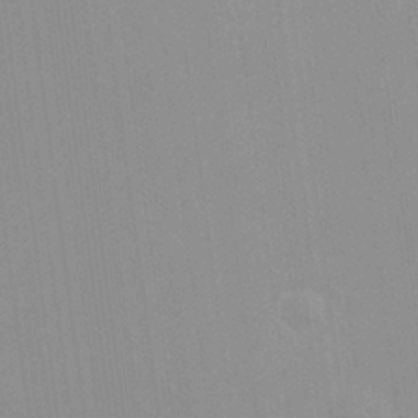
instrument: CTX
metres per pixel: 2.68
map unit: HNhu
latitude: 6.5735
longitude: -2.2144
